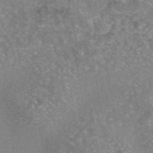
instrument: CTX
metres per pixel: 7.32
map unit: eAb
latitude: 46.0822
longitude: 105.3131
